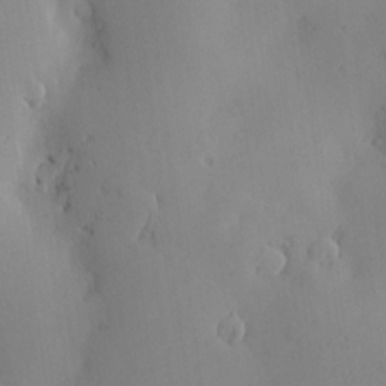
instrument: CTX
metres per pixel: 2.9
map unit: Nve
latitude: -8.3306
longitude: 173.5588
